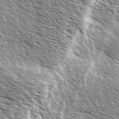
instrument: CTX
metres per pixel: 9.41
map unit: Ave
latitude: 37.3293
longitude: -110.5357
